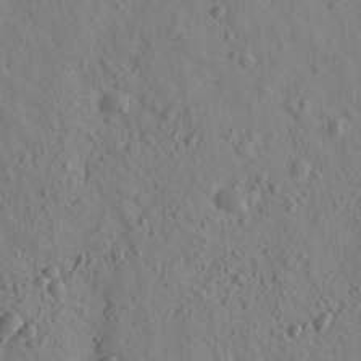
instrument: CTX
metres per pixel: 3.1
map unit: lHvf
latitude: 14.7813
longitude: 177.8422
